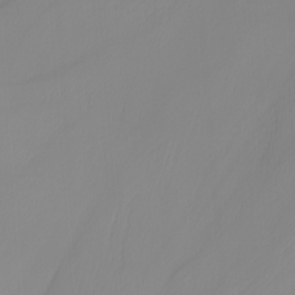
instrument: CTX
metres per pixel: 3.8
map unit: Nhu
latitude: -5.0675
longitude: -94.4601
